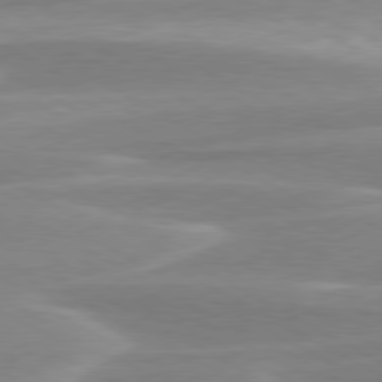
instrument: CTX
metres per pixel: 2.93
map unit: lApd
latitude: 79.8773
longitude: -114.6679
